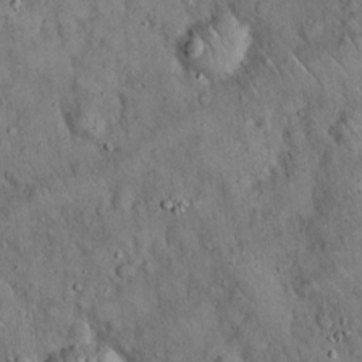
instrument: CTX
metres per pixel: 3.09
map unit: eHh
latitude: 19.3481
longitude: -61.0836
